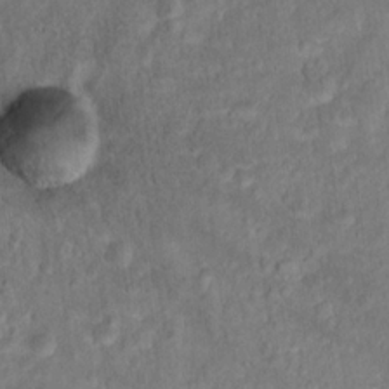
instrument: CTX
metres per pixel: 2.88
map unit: Hto
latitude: 17.6505
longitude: -40.3656
